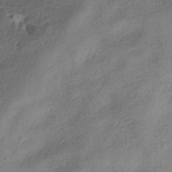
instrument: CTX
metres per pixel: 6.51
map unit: HNhu
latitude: -40.0661
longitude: 97.9556
